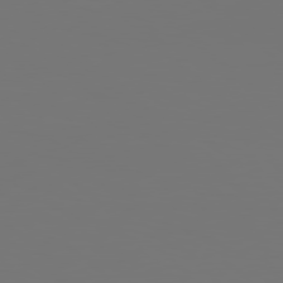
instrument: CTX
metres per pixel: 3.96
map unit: Hpe
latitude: 78.9514
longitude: 176.4629
